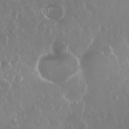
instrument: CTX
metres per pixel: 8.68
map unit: eHh
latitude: 34.5168
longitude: -58.8947
